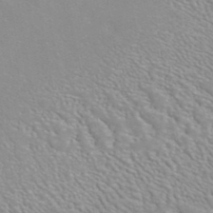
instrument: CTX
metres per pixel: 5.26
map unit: ANa
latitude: 41.1214
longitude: 28.7652
